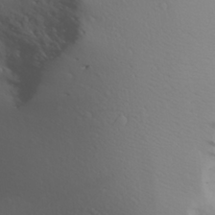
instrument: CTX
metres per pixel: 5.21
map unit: Aa
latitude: 27.6505
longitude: -146.2523
